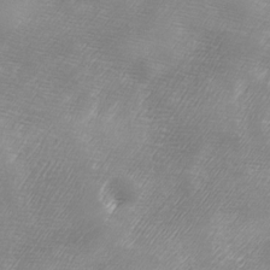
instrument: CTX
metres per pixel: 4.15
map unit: Ave
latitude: 10.3467
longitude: -106.2900
